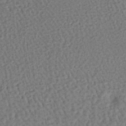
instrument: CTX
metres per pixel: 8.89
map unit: lHb
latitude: -38.7463
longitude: 62.4251
